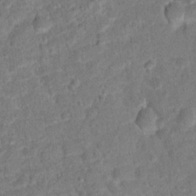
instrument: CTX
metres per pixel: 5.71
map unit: Hto
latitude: 15.2159
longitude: -39.0080
